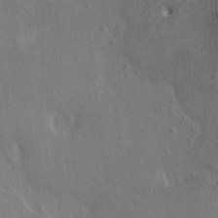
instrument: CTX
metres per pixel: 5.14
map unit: HNhu
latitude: 4.1767
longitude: 6.5384
